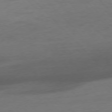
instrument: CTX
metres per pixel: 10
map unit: Hpe
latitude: -77.3132
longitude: -14.4979
